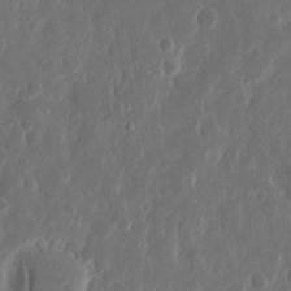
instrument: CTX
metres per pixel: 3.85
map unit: Nhu
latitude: 14.6869
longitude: -73.8395
